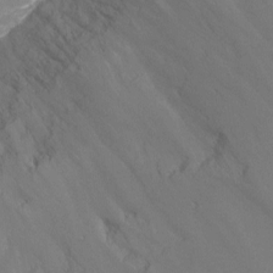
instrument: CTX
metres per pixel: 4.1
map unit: Ht
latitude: -4.5384
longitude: -25.9717
